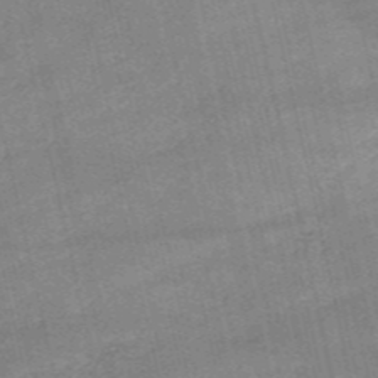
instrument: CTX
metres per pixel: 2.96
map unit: HNb
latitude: -53.4643
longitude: -40.8002
